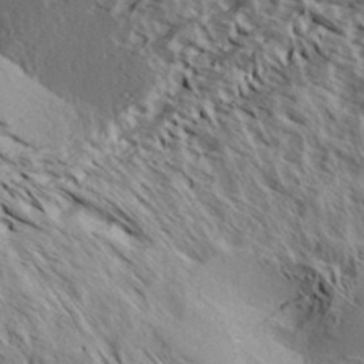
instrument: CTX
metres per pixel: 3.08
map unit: Aa
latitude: 32.8569
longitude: -137.7828
